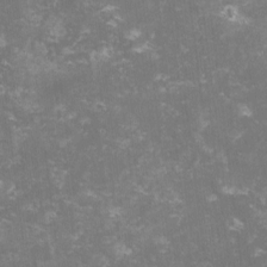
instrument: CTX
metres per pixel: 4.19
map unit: lHvf
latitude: -13.5777
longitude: -98.7246
